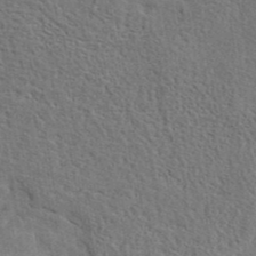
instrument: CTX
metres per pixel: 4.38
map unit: eAb
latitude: 40.9702
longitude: 103.8233
